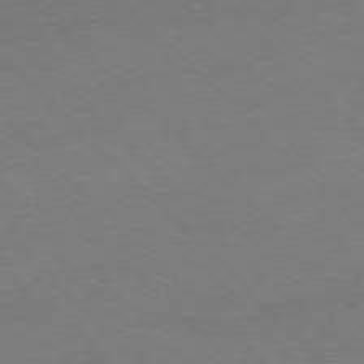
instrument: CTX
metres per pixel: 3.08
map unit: Ap
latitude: -77.2376
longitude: -65.1403
